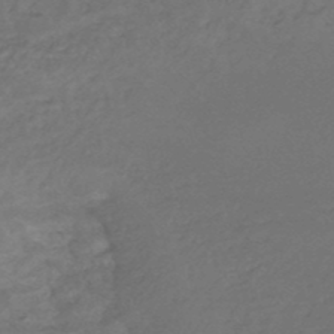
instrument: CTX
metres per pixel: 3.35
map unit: HNhu
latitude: -48.3496
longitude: 28.4251
